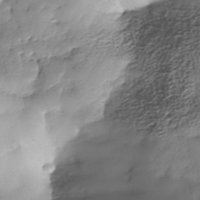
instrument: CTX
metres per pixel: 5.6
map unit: Nhe
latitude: -37.6344
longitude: -148.2711
